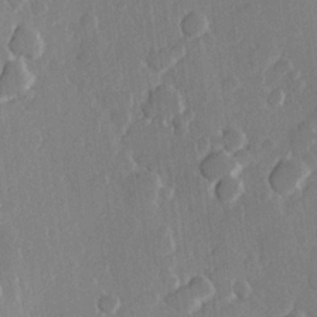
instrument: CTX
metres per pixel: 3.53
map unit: Hve
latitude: 22.2522
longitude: 149.1243
